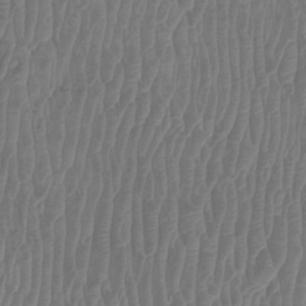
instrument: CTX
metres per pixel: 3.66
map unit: Htu
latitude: 3.4804
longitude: -20.1956
